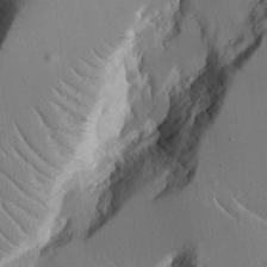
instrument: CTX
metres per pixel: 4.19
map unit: Aa
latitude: 12.8947
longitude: -126.8002
